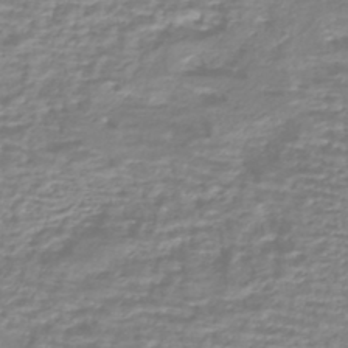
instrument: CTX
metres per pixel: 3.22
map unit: HNhu
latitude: -44.2551
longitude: 98.8975
